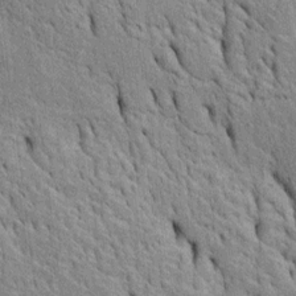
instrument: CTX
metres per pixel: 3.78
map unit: Htu
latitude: -4.6518
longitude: 152.5384
